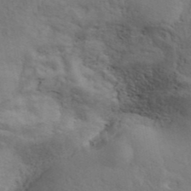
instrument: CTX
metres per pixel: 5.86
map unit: ANa
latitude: 41.1970
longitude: 51.7099
